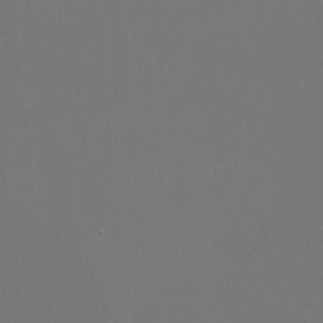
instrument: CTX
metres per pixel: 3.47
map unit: Hto
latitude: -3.0864
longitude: -35.3670
